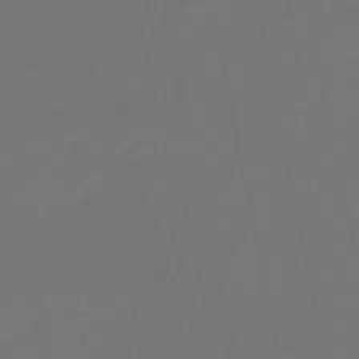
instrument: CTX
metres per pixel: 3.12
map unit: lHb
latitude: -46.5384
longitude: 67.5588
